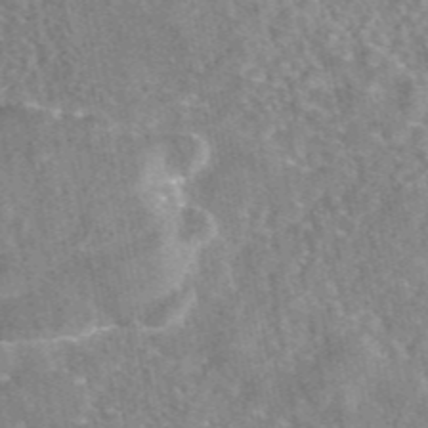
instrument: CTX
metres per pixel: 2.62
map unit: eAb
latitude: 45.4048
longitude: 107.1809
